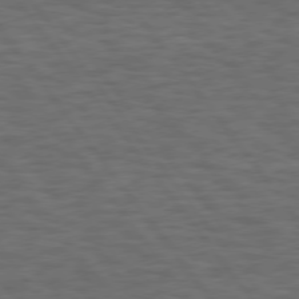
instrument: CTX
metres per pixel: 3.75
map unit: Hpe
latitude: 75.2537
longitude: -136.5168
